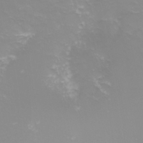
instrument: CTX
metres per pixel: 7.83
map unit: Nhu
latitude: -9.5777
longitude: -78.9892
